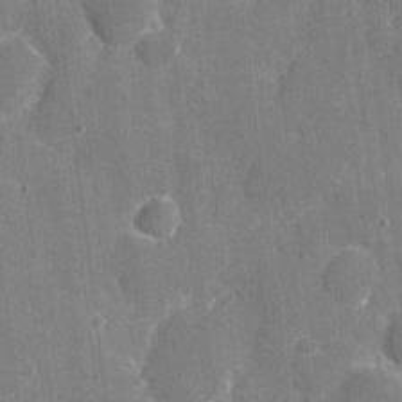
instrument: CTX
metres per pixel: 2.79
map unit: eHh
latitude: 6.0633
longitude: -67.8772
